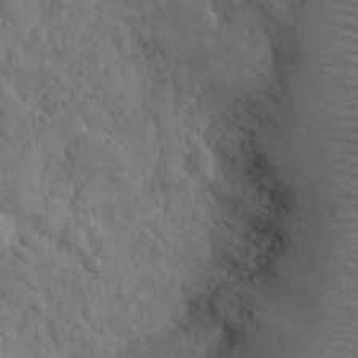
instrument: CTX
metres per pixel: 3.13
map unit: eHh
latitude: 31.4238
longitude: -67.4237
